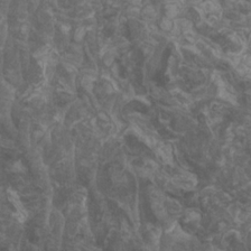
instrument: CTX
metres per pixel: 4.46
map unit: HNhu
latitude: -1.0487
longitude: 13.8234
